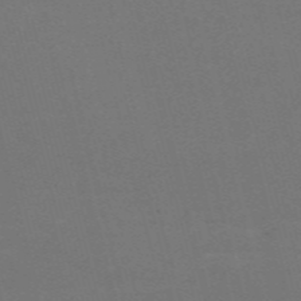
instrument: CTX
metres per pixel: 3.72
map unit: Nve
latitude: -59.0864
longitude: 63.6533
